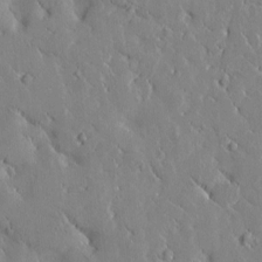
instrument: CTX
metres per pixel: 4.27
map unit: Htu
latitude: -1.2754
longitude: 175.5399
